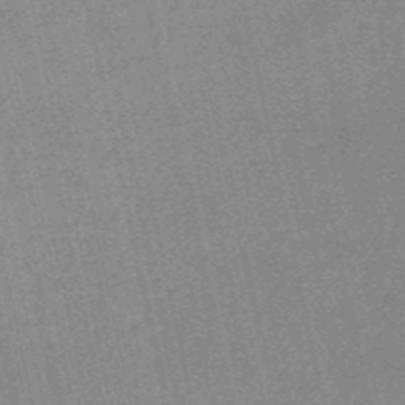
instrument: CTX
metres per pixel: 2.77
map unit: HNb
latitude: -51.3699
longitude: -51.4237
